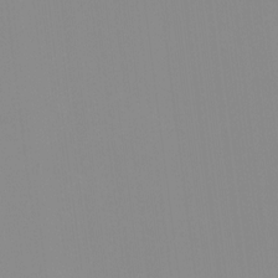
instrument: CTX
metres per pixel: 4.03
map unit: HNhu
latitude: -1.1809
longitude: -5.6694
